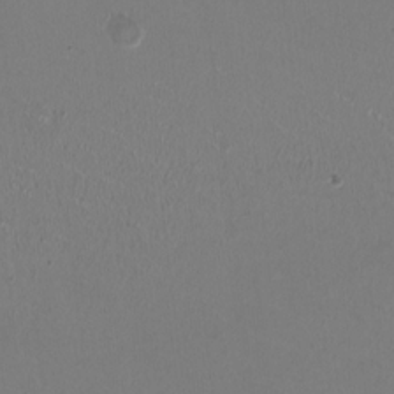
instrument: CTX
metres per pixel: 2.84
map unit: HNhu
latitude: -2.1605
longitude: -1.0269
